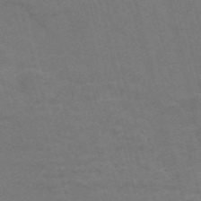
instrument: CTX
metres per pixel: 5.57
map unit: Nve
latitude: -58.1227
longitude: 51.7478
